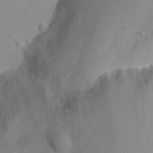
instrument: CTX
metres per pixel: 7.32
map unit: Nhu
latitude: 3.7638
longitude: -26.6680
